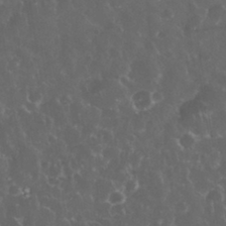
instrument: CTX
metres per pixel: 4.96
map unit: eHh
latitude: 33.8016
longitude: -61.6505
